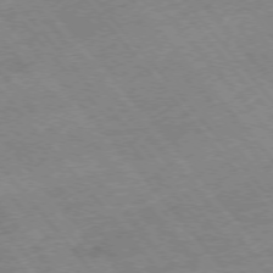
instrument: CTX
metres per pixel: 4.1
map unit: Hpe
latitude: -75.8801
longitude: -16.8002
